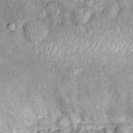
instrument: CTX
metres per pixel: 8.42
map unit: Hto
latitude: 14.0255
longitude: -34.9513
